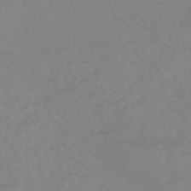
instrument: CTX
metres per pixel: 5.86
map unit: eHb
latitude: -44.4629
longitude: 81.4833
